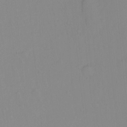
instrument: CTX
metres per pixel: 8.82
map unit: Ht
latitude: -9.0675
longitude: -38.1767
